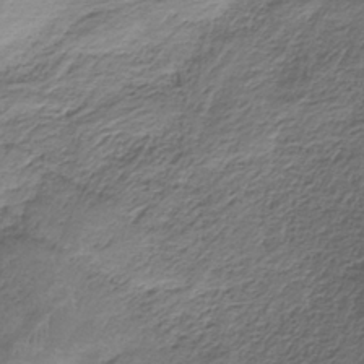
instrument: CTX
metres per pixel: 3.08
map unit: HNb
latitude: -34.7841
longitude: 58.4628
